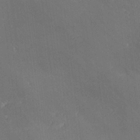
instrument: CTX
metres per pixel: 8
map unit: lHvf
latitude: 25.2348
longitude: 141.0486
